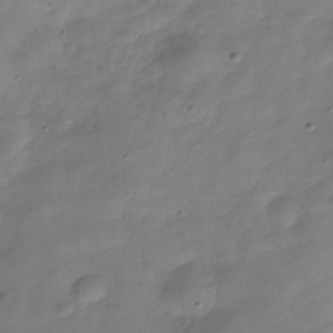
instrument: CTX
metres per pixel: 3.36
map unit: Hve
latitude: -32.0472
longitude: 90.6141
